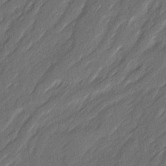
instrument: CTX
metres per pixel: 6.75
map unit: Ave
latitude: 16.1956
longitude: -136.1956
